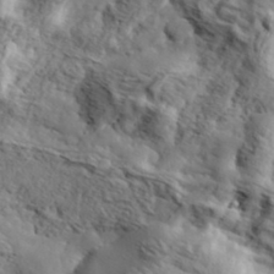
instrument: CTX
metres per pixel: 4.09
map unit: eHh
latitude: 36.9514
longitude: -80.7057
